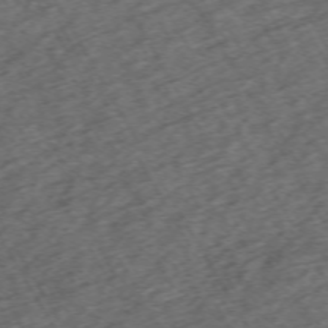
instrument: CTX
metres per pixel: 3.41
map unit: Hpe
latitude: -70.7652
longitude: 16.9353
